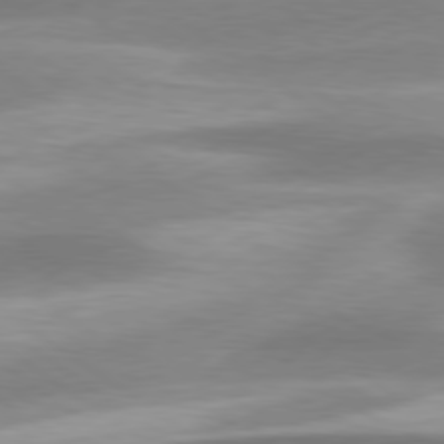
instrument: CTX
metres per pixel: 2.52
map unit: Hpe
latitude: 79.2348
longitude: -130.2334
